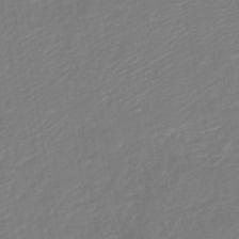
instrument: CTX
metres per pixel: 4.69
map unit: lHb
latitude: -46.2172
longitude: 74.2362
